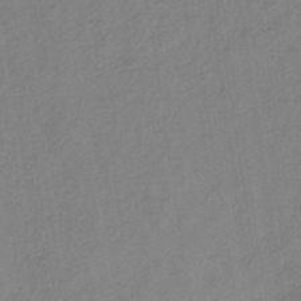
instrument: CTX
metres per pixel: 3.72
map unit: lHb
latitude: -35.6344
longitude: 72.0094
